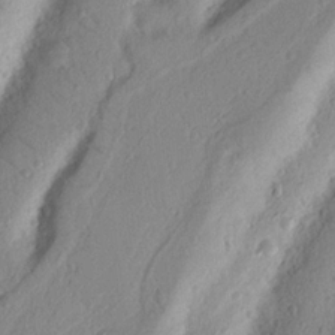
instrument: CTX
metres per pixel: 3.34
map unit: Nhu
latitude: 19.3103
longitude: -77.1214
